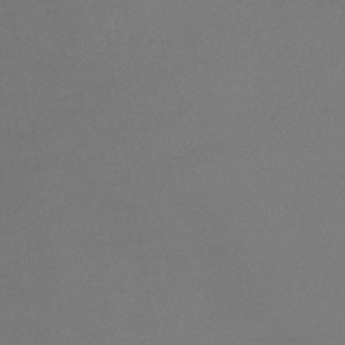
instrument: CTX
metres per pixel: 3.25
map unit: lHb
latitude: -41.6344
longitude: 73.3320
